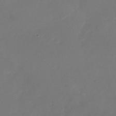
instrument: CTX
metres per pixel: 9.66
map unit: Nhu
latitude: -28.3684
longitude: -66.3089
